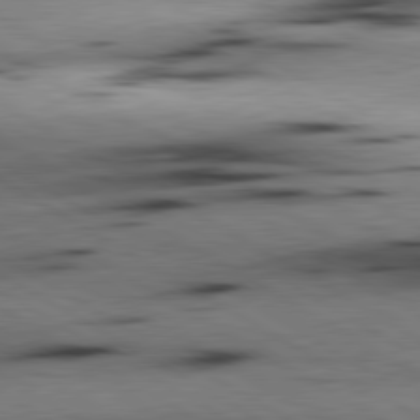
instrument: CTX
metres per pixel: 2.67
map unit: lApd
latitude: 80.4034
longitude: 163.3131
